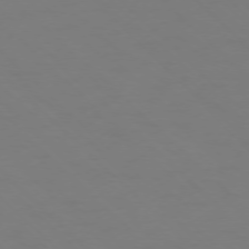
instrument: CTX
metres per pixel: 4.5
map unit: Ap
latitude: -76.1417
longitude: -79.9906
